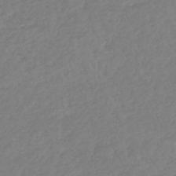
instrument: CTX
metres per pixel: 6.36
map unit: lHb
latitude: -45.0298
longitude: 70.6708
